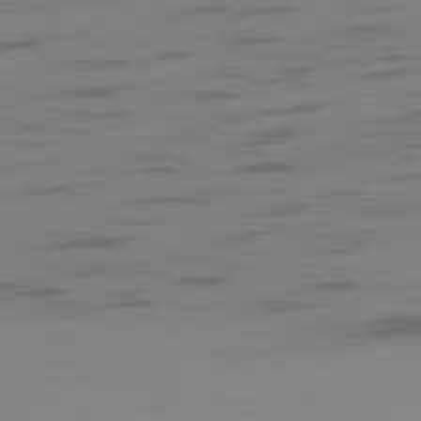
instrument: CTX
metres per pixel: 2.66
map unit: Ap
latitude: -79.9745
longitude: -63.0081
